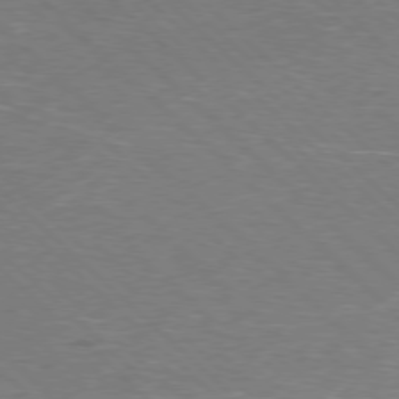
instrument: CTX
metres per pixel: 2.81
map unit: Hpe
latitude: -78.1794
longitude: 15.2754
